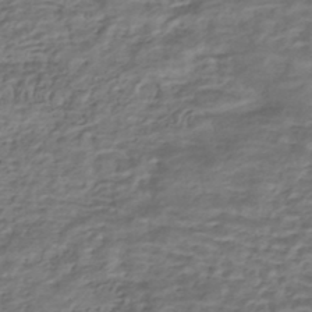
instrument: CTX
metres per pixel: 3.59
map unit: HNhu
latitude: -43.2375
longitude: 101.4454
